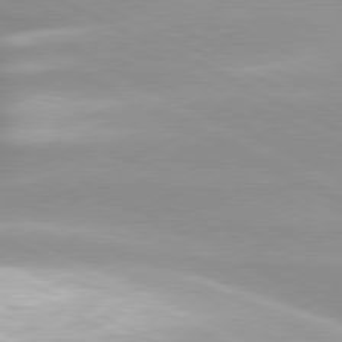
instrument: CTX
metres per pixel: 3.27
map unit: lApd
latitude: 79.9717
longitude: -120.8380
